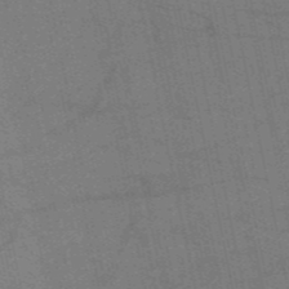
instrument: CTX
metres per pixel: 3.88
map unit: HNb
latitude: -53.2565
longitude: -46.5357
